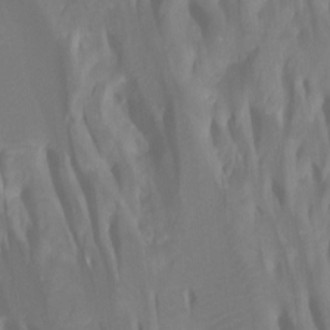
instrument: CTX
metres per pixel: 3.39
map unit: Htu
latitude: -7.6910
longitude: -47.9339
